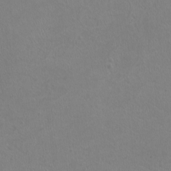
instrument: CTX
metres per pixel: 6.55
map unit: HNhu
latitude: -0.8219
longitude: 0.8786
